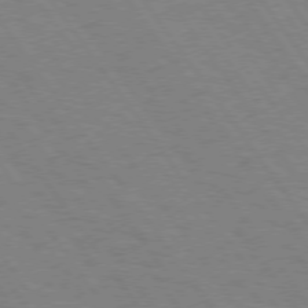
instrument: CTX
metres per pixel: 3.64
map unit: Hpe
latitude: 74.3467
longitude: -137.4049
